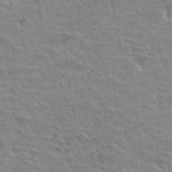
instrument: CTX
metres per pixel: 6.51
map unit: Hto
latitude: 33.6127
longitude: -39.5938
